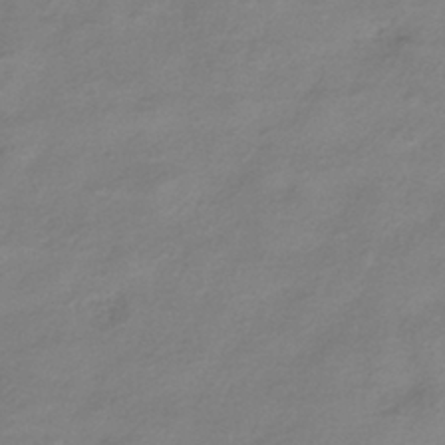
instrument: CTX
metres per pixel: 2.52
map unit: HNhu
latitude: -41.7100
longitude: 100.9730
